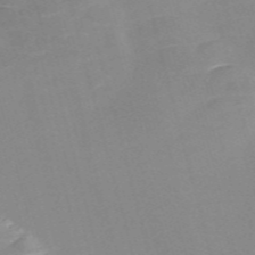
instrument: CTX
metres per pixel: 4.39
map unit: Nve
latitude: -58.0472
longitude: 58.2928
